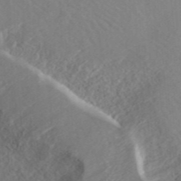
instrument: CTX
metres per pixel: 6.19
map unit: ANa
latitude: 40.1577
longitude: 23.5210
